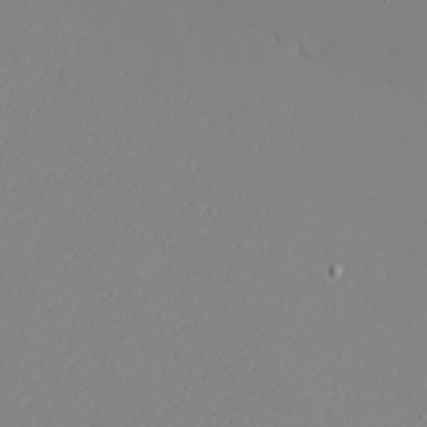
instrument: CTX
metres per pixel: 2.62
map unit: eHh
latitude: -4.3684
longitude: -81.6883
